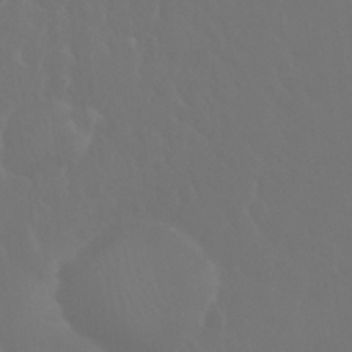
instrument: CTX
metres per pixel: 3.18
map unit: eHh
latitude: 33.9906
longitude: -58.7624
